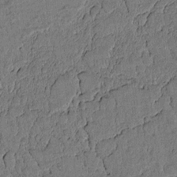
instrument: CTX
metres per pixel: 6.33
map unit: lAvf
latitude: 5.0458
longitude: 169.0486
